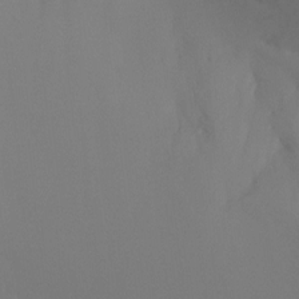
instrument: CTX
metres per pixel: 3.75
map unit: Htu
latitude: -14.6519
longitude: -48.2145
